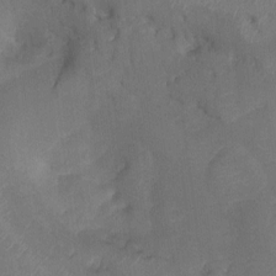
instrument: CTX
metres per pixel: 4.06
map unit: Aa
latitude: -7.6722
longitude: -72.1578
